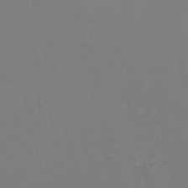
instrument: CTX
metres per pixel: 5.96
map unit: Nve
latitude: -57.1809
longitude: 53.0675
